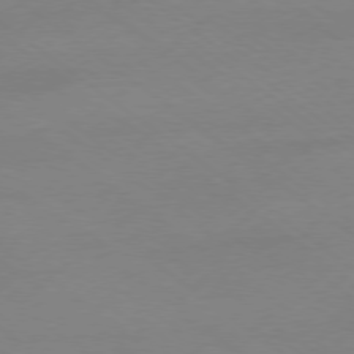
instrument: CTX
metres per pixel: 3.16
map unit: Ap
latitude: -78.5762
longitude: -95.3293
